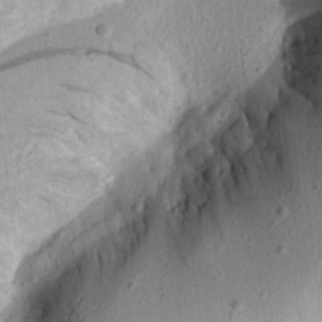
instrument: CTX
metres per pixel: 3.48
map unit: Aa
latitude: 19.7638
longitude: -146.2712
